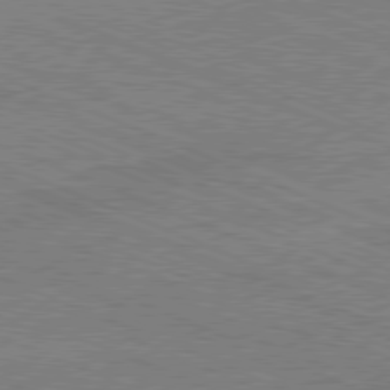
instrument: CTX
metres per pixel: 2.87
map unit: Hpe
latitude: -81.6722
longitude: 17.2943
